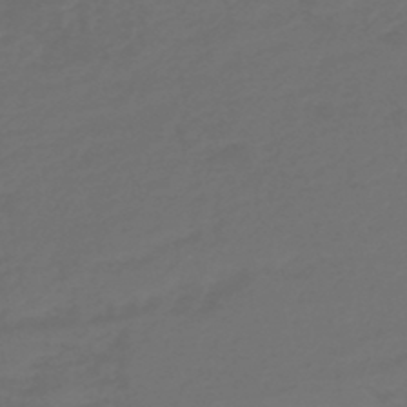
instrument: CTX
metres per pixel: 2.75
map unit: HNb
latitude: -47.5021
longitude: 55.3321
